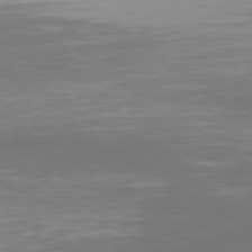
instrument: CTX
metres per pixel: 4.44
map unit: Hpe
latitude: 74.4412
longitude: -124.9135
